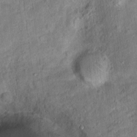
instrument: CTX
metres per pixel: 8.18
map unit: Ht
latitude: 14.3279
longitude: -39.3859
